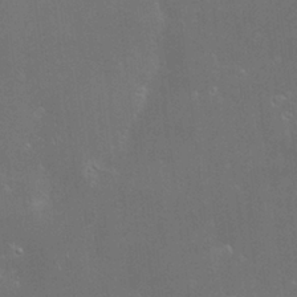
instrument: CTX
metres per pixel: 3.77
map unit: Hve
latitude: -11.2565
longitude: 174.5006
